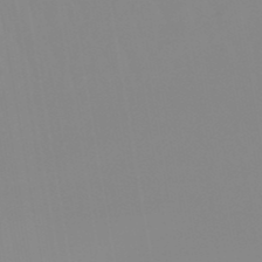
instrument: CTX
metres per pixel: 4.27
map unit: lHb
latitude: -48.4629
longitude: 74.2740
